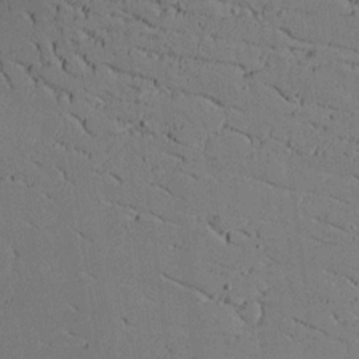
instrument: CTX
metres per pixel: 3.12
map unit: lAvf
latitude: 16.7624
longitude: -125.9528
